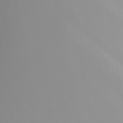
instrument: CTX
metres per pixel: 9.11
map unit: Nhu
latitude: -5.2942
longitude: -91.3293
